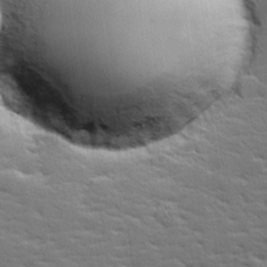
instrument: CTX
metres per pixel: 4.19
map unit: lHvf
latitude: 26.4601
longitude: 143.4832
